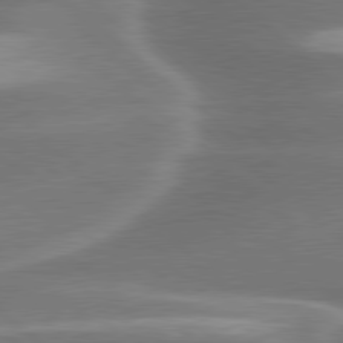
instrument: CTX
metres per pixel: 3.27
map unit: lApd
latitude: 79.8395
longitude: -116.5546
